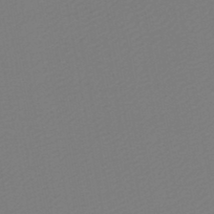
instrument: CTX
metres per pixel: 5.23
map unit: lHb
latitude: -46.4251
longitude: 68.4440
